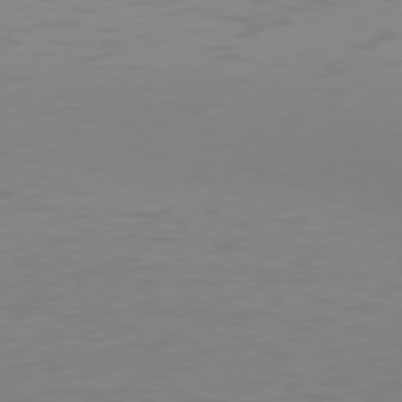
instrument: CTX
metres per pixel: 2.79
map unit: Hpe
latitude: 77.3292
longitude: -165.7261
